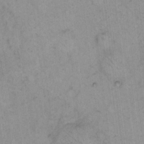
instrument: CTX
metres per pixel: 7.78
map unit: eHh
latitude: 14.9325
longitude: -66.0822
